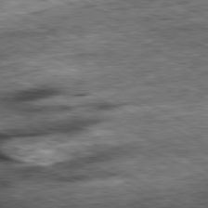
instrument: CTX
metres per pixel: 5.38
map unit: Ap
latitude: -81.1053
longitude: -89.4427
